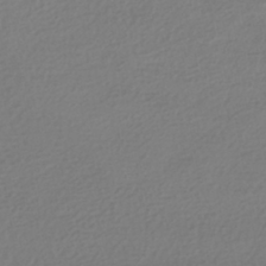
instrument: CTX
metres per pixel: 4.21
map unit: HNhu
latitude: -42.3495
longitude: 96.9164
